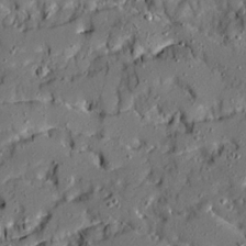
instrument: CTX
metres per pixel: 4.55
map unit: Ave
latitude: 19.4048
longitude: -129.0269
